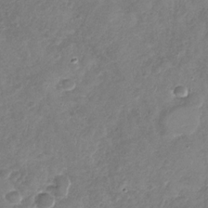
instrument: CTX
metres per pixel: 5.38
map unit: Nhu
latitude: -31.4265
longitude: -60.5545
